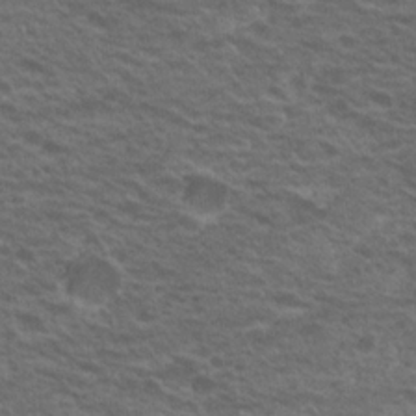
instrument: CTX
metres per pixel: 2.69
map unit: Nhu
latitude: 20.4223
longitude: -31.1404
